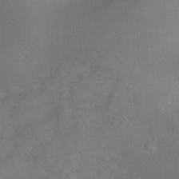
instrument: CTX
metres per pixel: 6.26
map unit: Ht
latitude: -7.1053
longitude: -28.3467
